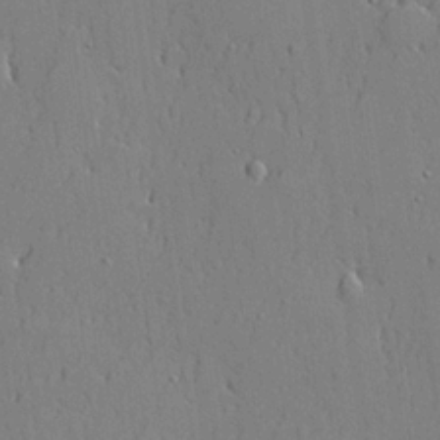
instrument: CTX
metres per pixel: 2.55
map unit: lHvf
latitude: 20.9136
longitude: 143.3131
